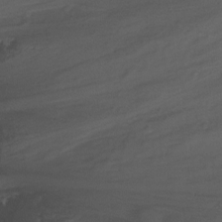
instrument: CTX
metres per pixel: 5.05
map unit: Nhu
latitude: -16.6141
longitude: -49.6505
